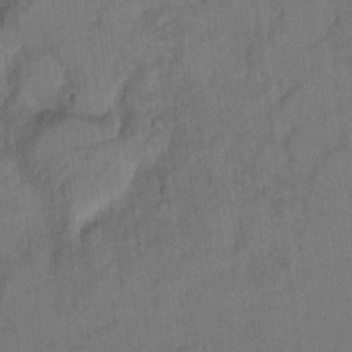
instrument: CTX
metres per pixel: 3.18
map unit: Hto
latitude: 8.7435
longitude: -35.8205
